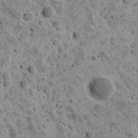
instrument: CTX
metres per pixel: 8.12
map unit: Ave
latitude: 11.2537
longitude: -105.5560
